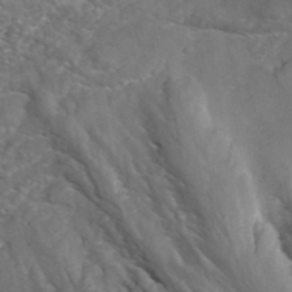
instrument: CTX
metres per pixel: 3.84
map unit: ANa
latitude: 43.4238
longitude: 28.7652
